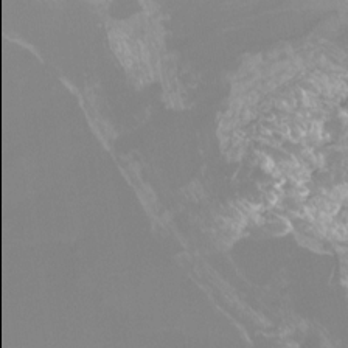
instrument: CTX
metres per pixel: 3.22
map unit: Htu
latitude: -12.2551
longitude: -45.9906
